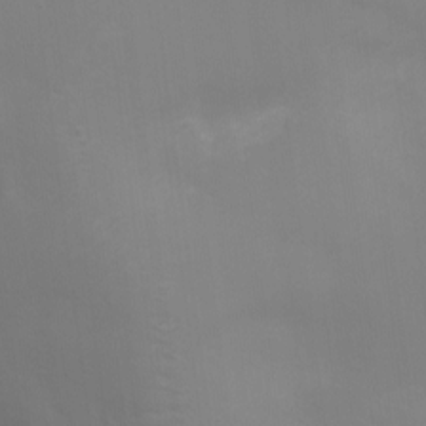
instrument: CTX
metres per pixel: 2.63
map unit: Ht
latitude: -8.8219
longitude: -28.0255
